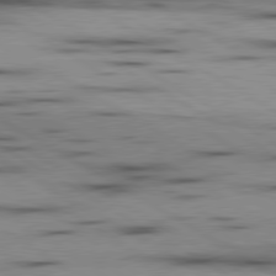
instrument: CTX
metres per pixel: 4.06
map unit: lApd
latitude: 80.0822
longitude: 157.8611
